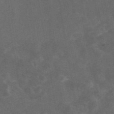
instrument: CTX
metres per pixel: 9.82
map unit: eAb
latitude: 46.5546
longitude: 126.1794
